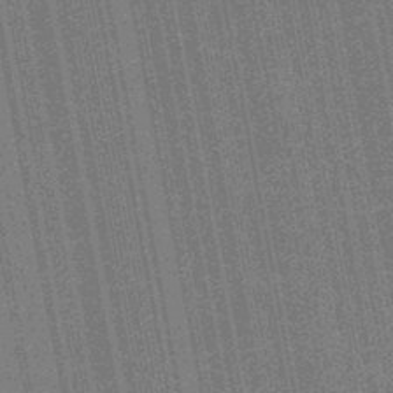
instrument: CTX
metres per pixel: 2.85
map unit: HNb
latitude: -45.5966
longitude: 52.8974
